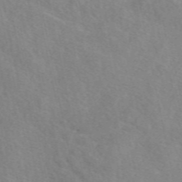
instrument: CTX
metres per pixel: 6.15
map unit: eAb
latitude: 49.6316
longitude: 118.1228
